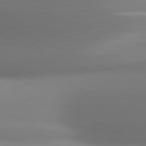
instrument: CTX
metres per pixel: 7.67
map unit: lApd
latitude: 81.2348
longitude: 142.9352
